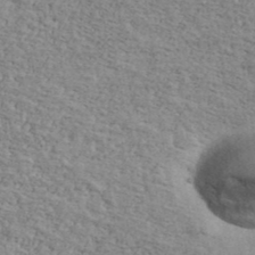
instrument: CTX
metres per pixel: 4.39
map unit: Ave
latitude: 41.3670
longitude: -109.2726
